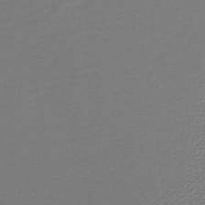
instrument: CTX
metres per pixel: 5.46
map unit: lHb
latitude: -34.6329
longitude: 61.1998
